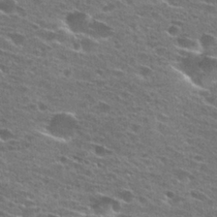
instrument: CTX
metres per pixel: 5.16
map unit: Hto
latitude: 27.1214
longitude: -46.0255
